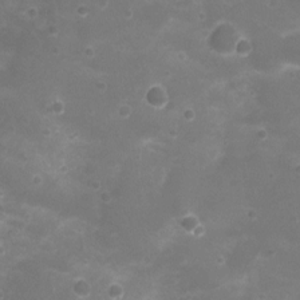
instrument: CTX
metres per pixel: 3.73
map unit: Nhu
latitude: 5.0836
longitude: -17.8583
